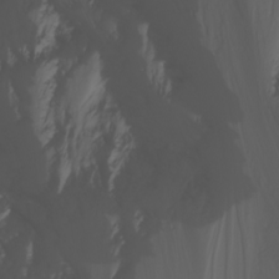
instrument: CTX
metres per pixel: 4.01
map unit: Nhu
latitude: -5.7666
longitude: -69.9150
